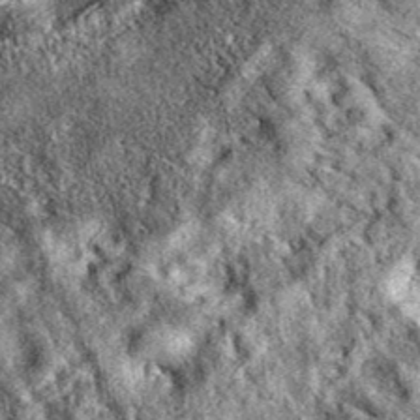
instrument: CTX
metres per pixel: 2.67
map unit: eAb
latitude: 39.2348
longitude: 108.0661
